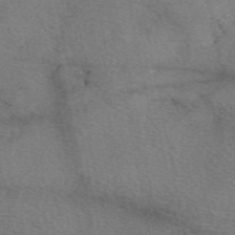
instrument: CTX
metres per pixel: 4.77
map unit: eAb
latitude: 50.6301
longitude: 110.0283
